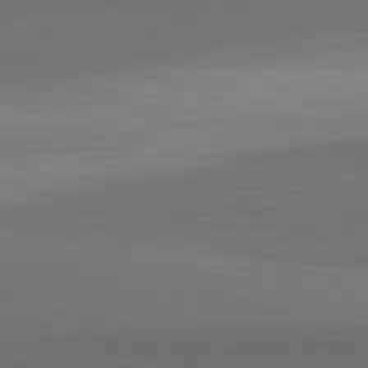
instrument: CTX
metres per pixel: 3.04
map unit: lApd
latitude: 82.1011
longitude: 156.6329
